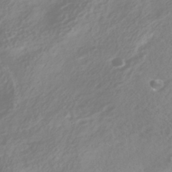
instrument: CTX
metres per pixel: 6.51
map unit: HNhu
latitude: -40.1417
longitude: 100.7274
